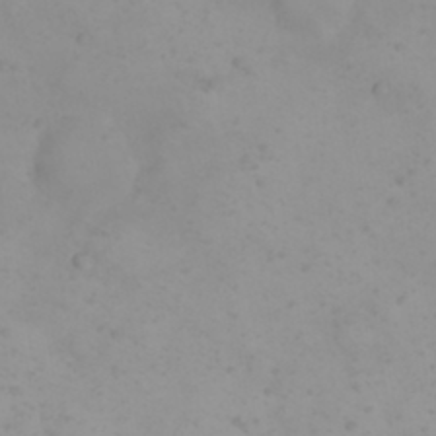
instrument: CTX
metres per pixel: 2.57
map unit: eHh
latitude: 21.6505
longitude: -64.8758
